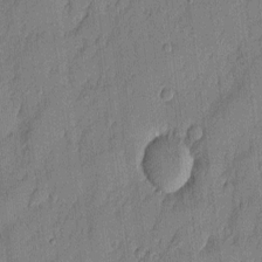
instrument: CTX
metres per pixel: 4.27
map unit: eHh
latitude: 5.0458
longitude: -76.5168
